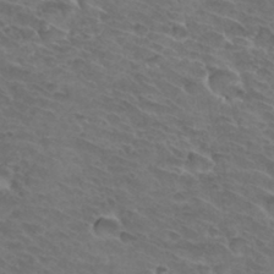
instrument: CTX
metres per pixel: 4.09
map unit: Hto
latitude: 32.6302
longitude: -45.9150
